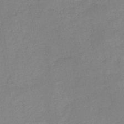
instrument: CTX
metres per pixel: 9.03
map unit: HNb
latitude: -45.7856
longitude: -38.1011
